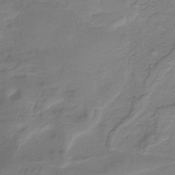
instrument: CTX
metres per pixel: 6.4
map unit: HNb
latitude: -34.8975
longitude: 53.8800
